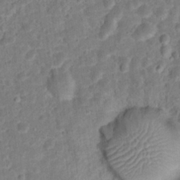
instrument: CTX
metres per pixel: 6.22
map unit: Hto
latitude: 15.1026
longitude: -38.8380
